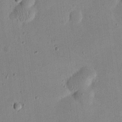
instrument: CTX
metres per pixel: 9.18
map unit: eHh
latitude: 21.1970
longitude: -70.2144
